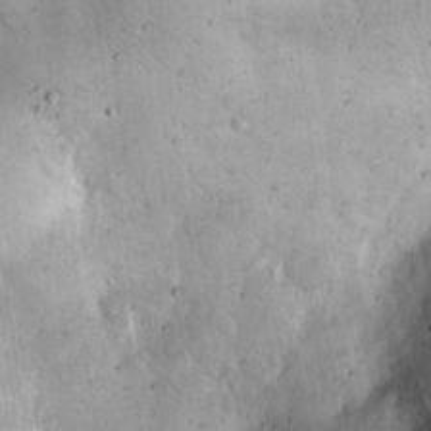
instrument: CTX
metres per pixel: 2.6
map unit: Hto
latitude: 14.7625
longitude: -57.4804
